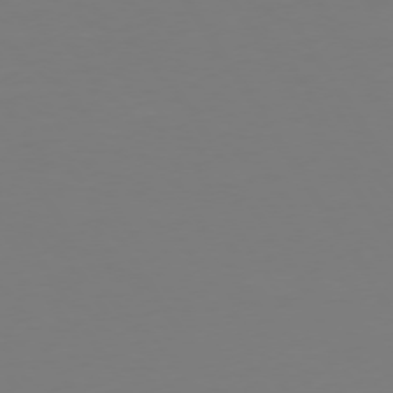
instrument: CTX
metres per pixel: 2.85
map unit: Hpe
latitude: 72.9892
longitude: -122.5546
